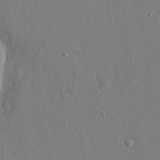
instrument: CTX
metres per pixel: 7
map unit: eHh
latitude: 16.4979
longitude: -71.0080
